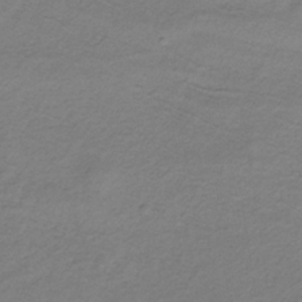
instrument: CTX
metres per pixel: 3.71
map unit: lHb
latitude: -35.4265
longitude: 70.6896
